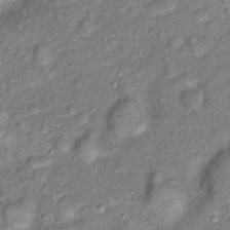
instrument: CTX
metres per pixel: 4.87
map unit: Ht
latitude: 13.6883
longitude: -41.0080
